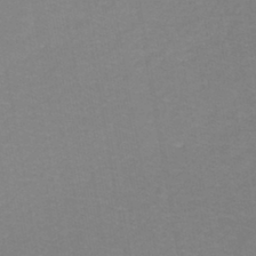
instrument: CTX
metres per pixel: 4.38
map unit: eHh
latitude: -42.7841
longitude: -33.4426
